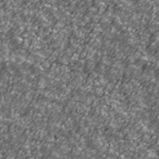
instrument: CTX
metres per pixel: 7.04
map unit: Ave
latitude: 41.1970
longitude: -113.8772
